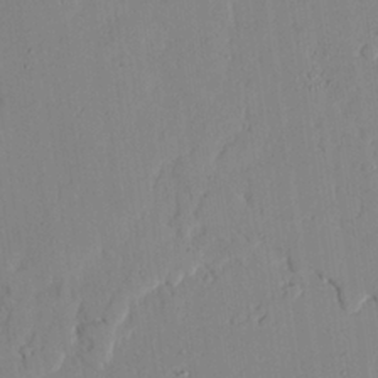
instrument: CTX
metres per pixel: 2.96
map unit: lAvf
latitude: 24.5734
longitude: -110.9514
